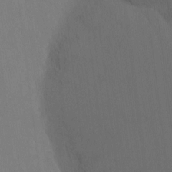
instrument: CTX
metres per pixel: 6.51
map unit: Nhu
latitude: -11.5021
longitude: -75.4238
